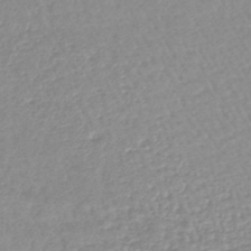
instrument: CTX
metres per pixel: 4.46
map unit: lHb
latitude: -44.0472
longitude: 78.8030
